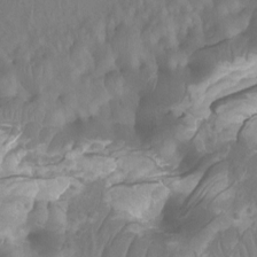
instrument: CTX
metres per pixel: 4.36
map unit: Nhu
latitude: -12.8408
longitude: -64.8758
